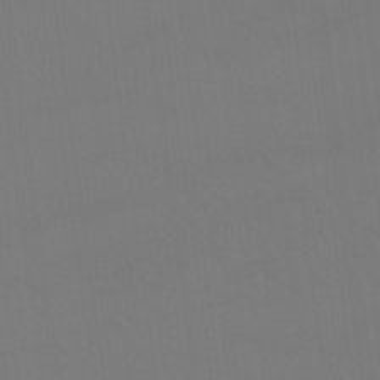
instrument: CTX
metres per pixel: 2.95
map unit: Nhu
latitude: 23.1025
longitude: -63.0837
